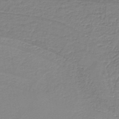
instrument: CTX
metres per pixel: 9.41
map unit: HNb
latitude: -36.9919
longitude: 57.2565
